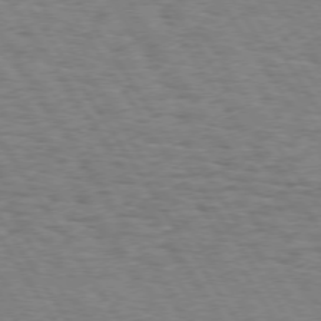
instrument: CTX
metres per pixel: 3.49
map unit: Hpe
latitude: 73.4427
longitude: -143.6694
